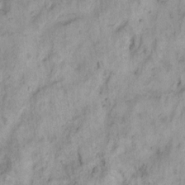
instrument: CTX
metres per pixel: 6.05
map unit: eHh
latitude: -0.8030
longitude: 16.7841
